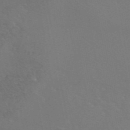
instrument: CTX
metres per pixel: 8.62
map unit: eAb
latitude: 45.5938
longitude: 112.8219
